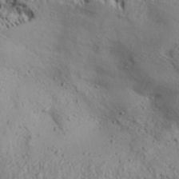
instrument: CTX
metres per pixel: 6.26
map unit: Aa
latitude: 31.9528
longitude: -134.8191
